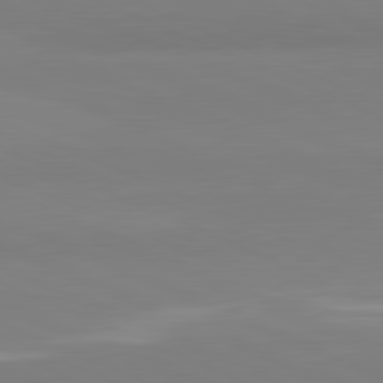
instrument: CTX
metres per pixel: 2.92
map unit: lApd
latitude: 81.8583
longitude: 177.8989
